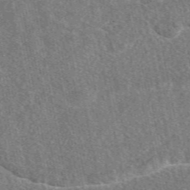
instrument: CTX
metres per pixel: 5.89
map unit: eAb
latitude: 48.8947
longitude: 117.0297
